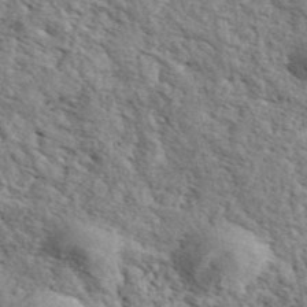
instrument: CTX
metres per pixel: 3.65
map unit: ANa
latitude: 43.1592
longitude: 46.3117
